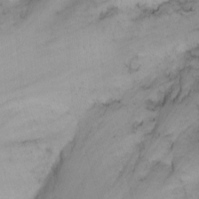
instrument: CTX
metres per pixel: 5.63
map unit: Nhu
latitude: -6.8786
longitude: -65.8394
